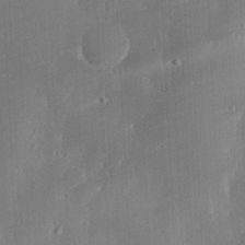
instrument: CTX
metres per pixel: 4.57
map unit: eHh
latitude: 30.2523
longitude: -81.8961
